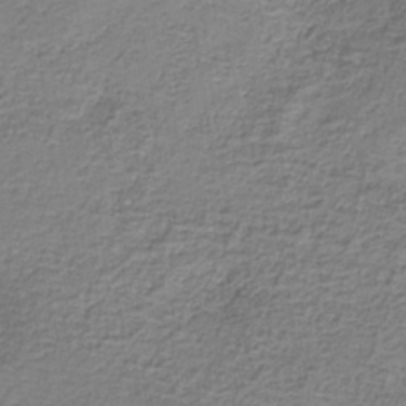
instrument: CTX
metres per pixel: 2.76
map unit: eAb
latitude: -37.7666
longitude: 52.7841
